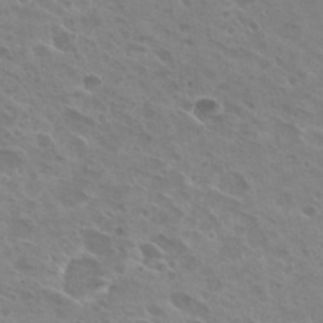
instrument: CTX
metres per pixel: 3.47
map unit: Hto
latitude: 26.8947
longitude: -40.7246
